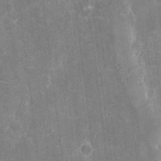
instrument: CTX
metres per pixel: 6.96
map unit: eHh
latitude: 5.4993
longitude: -67.7449
